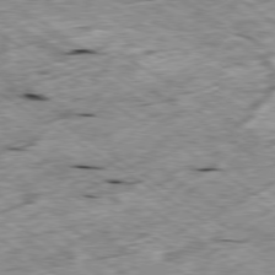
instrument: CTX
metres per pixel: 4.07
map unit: Ap
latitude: -79.4076
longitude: -86.8002
